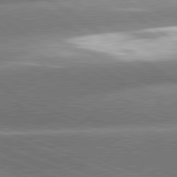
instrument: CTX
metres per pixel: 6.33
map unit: lApd
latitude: 80.9325
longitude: -158.1011
